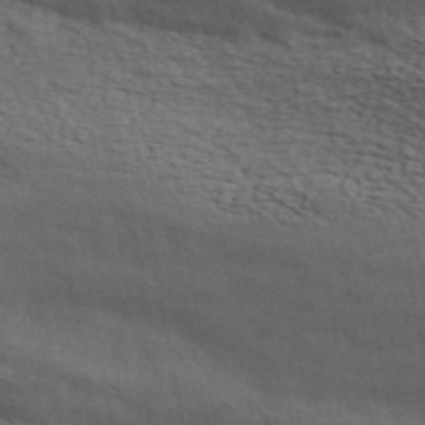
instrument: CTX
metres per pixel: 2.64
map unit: ANa
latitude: 44.6302
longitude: 38.3873
